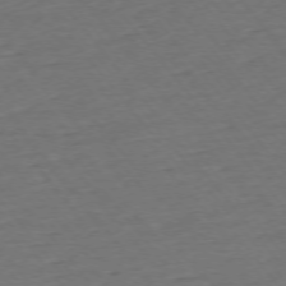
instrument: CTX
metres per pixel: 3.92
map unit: Ap
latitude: -75.2943
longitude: -82.9135
